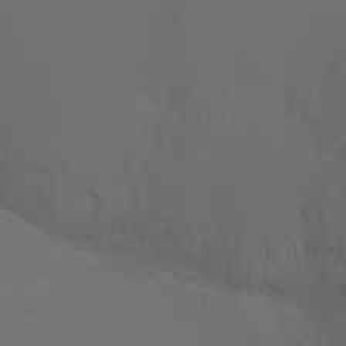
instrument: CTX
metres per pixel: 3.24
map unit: Ht
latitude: -2.8974
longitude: -19.1025
